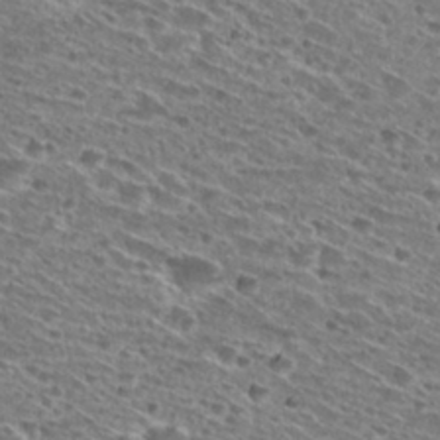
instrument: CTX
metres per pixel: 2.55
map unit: Hto
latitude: 28.7246
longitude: -45.7638
